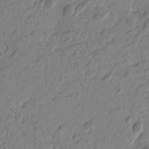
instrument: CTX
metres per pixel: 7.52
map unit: Htu
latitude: -5.1620
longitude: -179.7450
